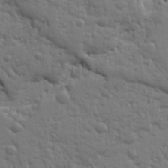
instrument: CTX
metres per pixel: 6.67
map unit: Ht
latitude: 10.3278
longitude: -77.4615
